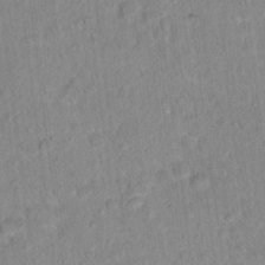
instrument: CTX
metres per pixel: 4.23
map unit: Hto
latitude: 16.4223
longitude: -39.8961
